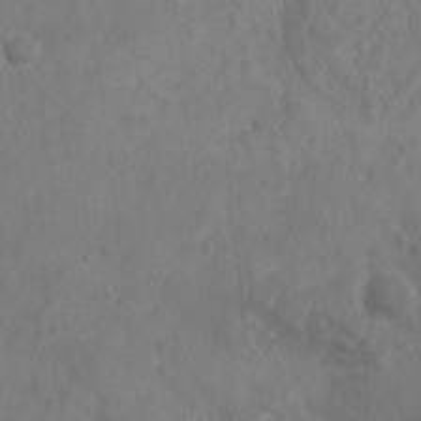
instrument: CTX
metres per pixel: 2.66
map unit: Nhu
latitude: 6.5546
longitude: -19.9906
